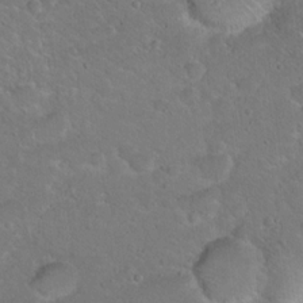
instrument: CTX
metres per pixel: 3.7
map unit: Hto
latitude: 15.6883
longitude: -37.3482
